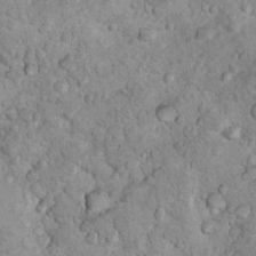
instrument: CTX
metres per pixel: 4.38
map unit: Nhu
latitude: 14.3468
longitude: -28.3278
